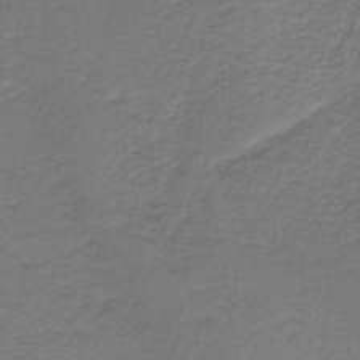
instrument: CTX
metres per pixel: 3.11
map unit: HNb
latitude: -36.6140
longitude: 53.8044
